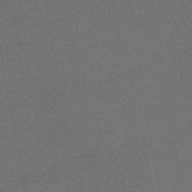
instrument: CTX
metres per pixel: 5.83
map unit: eHh
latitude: -42.6896
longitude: 120.6140
